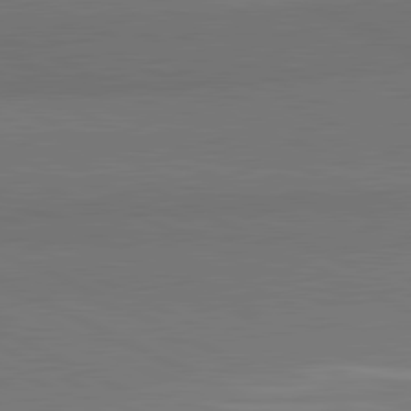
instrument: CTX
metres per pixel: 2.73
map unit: lApd
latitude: 81.8583
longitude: 158.7463
